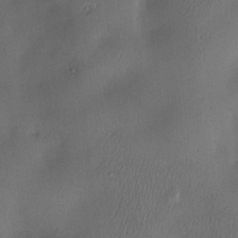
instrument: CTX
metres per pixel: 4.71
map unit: Nve
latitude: -23.2187
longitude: -138.7813
